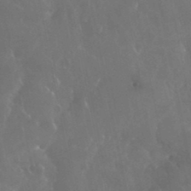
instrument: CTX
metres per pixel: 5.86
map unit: eHh
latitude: 35.1592
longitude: -59.2159
